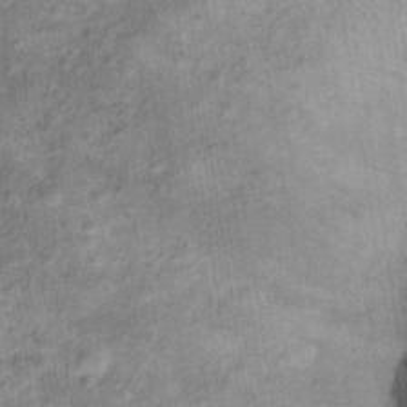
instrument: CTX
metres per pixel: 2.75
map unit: Hto
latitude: 14.5924
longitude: -38.4790
